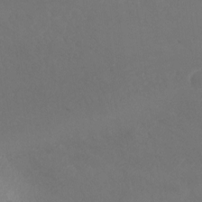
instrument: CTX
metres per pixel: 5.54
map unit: Nhu
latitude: -13.5021
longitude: -51.8961
